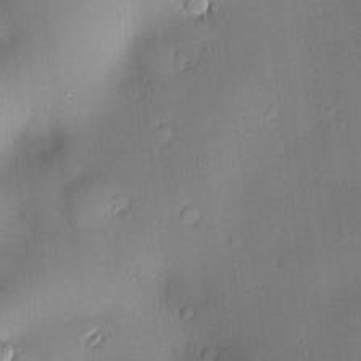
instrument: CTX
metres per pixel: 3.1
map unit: Hve
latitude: -9.7855
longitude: 174.4062
